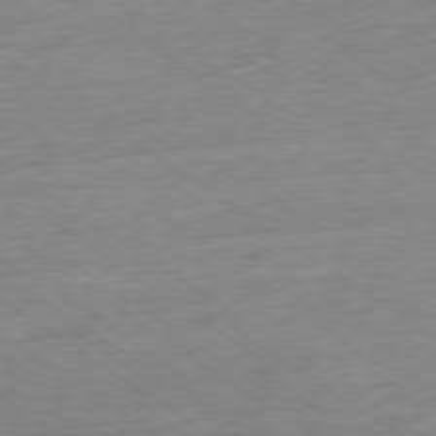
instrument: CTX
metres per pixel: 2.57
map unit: Ap
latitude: -79.1620
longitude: -101.1214
